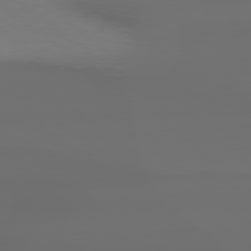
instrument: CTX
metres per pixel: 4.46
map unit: Hpe
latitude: 78.6869
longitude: -133.7261
